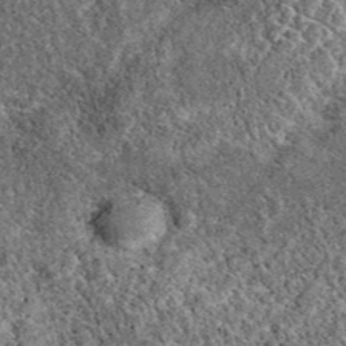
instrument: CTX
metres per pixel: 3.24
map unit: eAb
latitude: 38.1578
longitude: 110.4818
